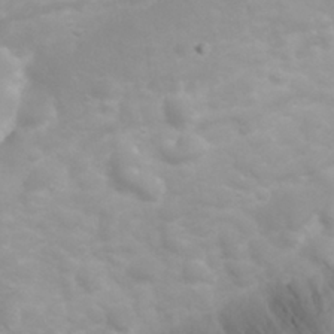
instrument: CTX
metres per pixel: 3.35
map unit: eHh
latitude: 31.4616
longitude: -58.0255
